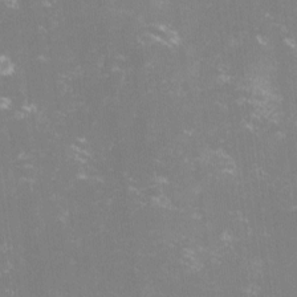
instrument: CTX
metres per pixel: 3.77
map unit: lHvf
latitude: -14.7652
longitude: -100.6491
